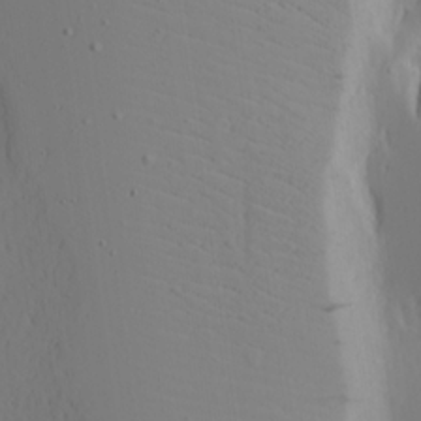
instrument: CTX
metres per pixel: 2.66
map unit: Aa
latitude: 17.5182
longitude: -125.0836
